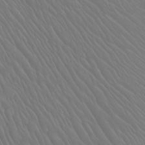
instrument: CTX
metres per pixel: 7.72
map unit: Htu
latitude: -4.7841
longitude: -90.0633
